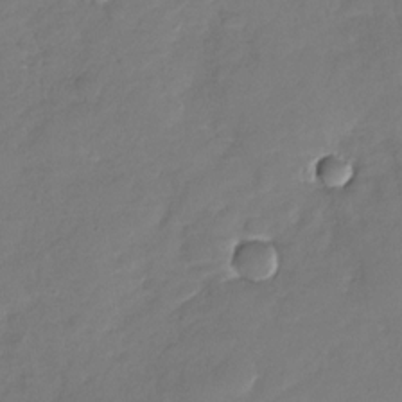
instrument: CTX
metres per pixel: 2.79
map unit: Nhu
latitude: -28.7085
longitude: -60.9513
